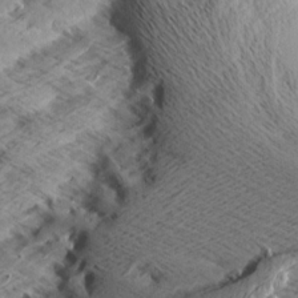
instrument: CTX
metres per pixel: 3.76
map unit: Aa
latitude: 7.4237
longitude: -140.4412
